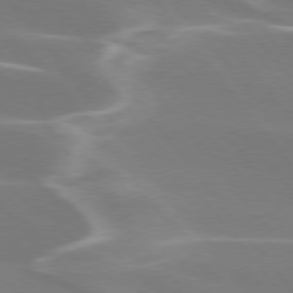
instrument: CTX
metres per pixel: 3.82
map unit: lApd
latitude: 75.7450
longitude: -62.8191
